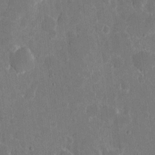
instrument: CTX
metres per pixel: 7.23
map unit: eHh
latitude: 5.2537
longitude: -66.9702
